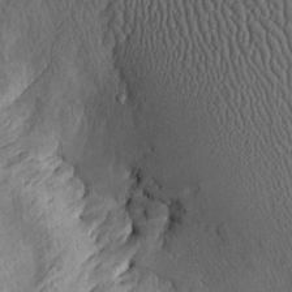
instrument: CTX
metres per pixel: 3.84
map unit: Htu
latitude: -5.8611
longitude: 157.1620
